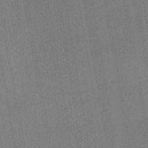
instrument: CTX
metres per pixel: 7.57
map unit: lHb
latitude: -37.1431
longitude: 74.1984
